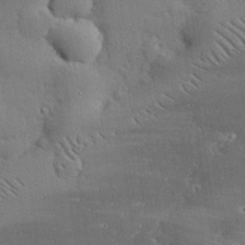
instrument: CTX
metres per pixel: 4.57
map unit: eHh
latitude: 29.9717
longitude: -82.9702
